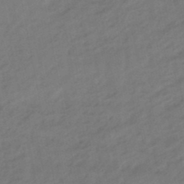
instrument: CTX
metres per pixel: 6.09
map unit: eHb
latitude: -47.3887
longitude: 80.8597
